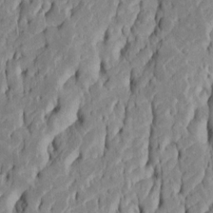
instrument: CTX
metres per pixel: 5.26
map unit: Htu
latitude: -5.2565
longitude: 151.5777
